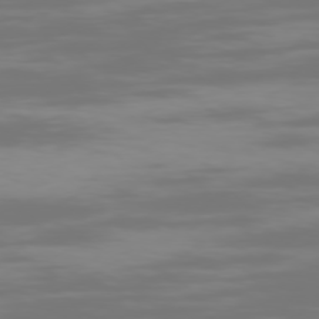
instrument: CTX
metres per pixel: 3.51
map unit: Ap
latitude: -77.4454
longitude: -73.5372
